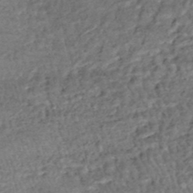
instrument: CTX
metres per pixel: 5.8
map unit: HNhu
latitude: -48.3118
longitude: 102.7463
